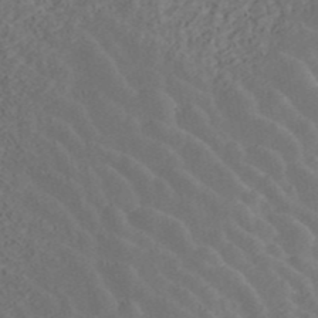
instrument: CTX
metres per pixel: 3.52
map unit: ANa
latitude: 42.6302
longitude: 30.1983
